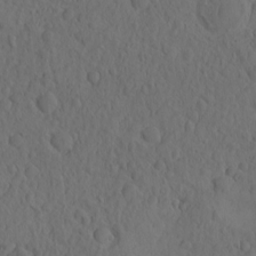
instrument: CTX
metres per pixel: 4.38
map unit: eHh
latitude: -1.1809
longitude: 15.9178
